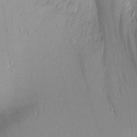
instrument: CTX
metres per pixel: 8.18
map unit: Aa
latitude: 19.4048
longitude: -140.8569
